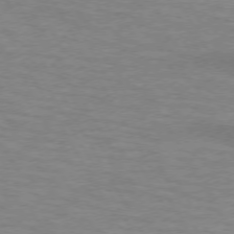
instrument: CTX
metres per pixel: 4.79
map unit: lApd
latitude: 73.2915
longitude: -55.7261
